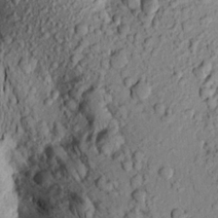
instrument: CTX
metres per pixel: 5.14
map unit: Aa
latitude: 19.2726
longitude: -148.8947
